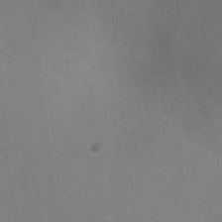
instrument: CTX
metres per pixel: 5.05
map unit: Ht
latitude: -4.6518
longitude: -17.2915
